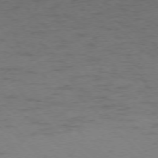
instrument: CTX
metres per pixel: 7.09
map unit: Ap
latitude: -75.6911
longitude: -78.4412
